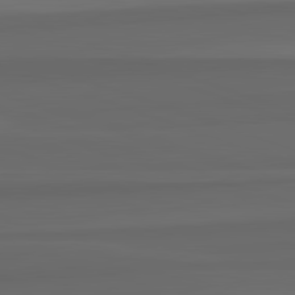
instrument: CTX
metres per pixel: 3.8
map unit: lApd
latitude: 82.8380
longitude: 159.6343
